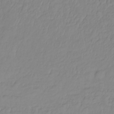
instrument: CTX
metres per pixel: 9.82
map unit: lHb
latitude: -36.5384
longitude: 69.5588
